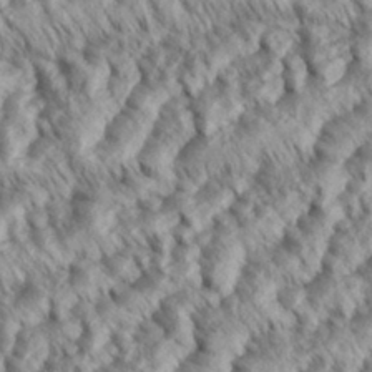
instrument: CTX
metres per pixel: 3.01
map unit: eHh
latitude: 35.8394
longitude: -138.1011
